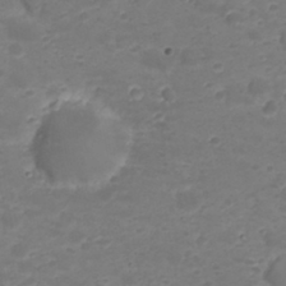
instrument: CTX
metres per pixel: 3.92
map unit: Nhu
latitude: 23.3671
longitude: -59.9528
